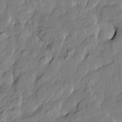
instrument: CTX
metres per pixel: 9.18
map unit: Htu
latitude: -8.2361
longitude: 177.7856
